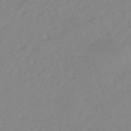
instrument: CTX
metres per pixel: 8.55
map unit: eHb
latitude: -45.0109
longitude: 84.6896
